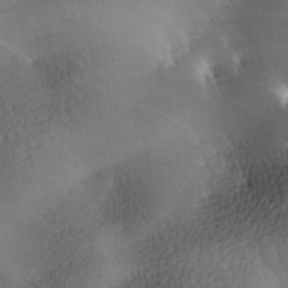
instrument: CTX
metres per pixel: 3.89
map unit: lAa
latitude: -9.4832
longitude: -125.1403
